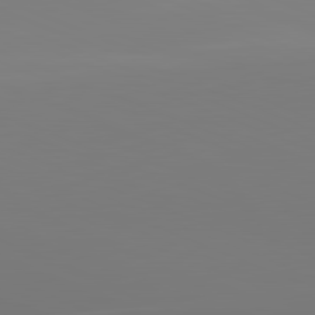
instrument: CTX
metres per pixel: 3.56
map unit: lApd
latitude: 81.8205
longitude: 146.4818
